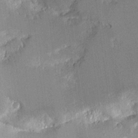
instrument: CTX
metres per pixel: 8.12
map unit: Aa
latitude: 11.2726
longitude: -125.9906
